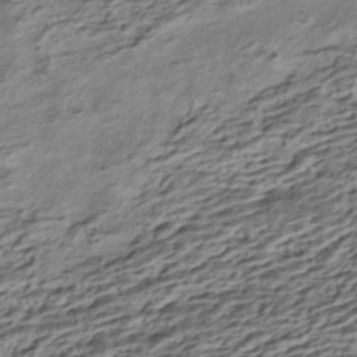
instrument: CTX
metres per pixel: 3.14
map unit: HNhu
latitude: -42.5195
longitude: 105.7666
